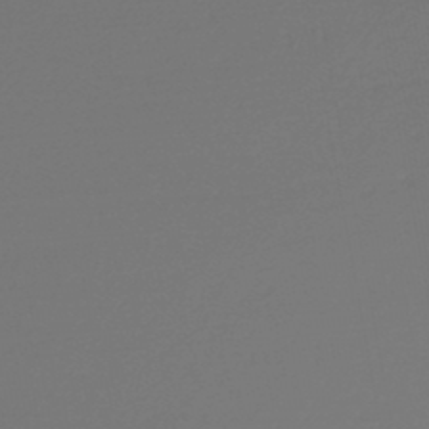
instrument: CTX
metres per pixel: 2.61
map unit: lHb
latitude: -47.1242
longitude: 62.6140
